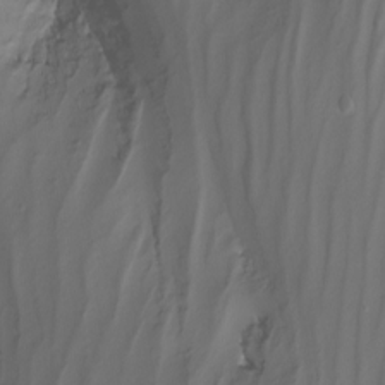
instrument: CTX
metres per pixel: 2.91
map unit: Nhu
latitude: -8.3684
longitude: -79.1026
